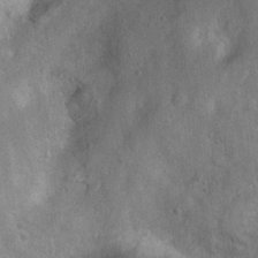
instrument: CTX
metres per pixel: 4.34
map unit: Ht
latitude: 4.0444
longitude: -20.1011
